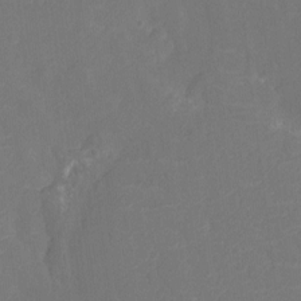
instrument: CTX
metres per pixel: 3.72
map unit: Ht
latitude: -11.0864
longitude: -23.6316
